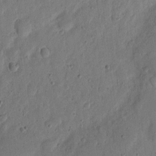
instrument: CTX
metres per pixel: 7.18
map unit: eHh
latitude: 5.9906
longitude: -71.4993
